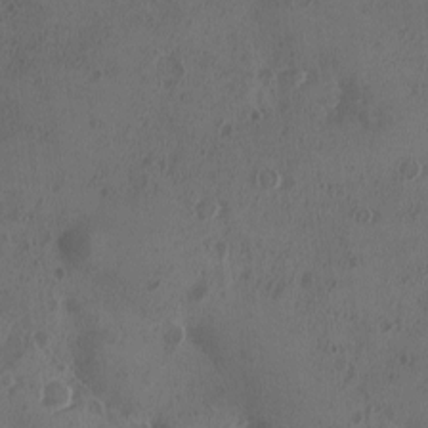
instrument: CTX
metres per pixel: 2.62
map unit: Ave
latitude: -9.8422
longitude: -118.2522
